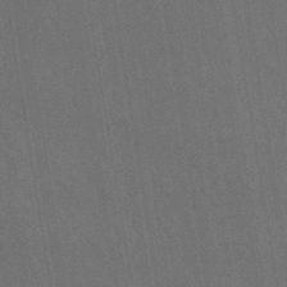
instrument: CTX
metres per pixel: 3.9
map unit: lHb
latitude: -42.9541
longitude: 68.6707
